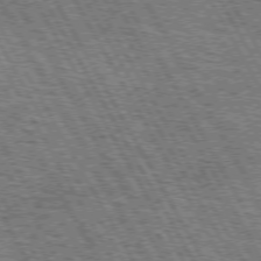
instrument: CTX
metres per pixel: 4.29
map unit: Hpe
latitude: 73.0648
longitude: -125.3670
